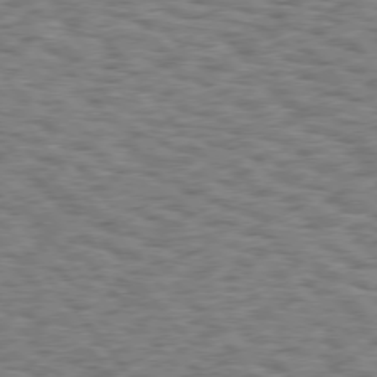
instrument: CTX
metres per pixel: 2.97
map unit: Hpe
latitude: 75.6127
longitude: -134.8380
